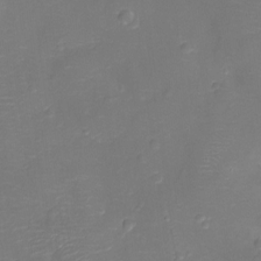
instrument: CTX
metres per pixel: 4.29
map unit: Ht
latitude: -11.2565
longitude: -23.0647
